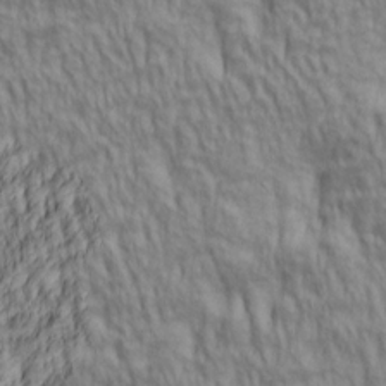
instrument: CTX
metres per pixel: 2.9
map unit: lAa
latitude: 5.2159
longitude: -115.6127
